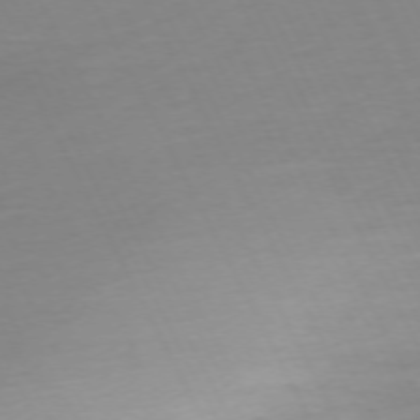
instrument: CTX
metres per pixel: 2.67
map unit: Ap
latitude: -73.5210
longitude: -69.9150
